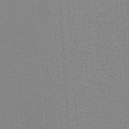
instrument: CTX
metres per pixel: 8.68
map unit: lHb
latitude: -48.1228
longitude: 64.3495
